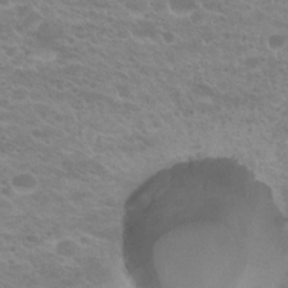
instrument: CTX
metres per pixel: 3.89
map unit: Hto
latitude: 20.8758
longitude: -37.2159
